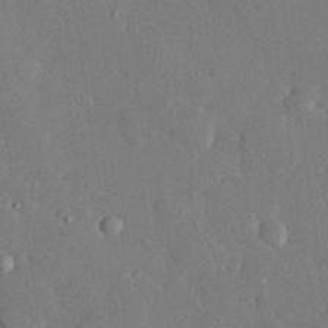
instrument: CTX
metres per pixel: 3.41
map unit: eHh
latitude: 29.7072
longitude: -81.0458
